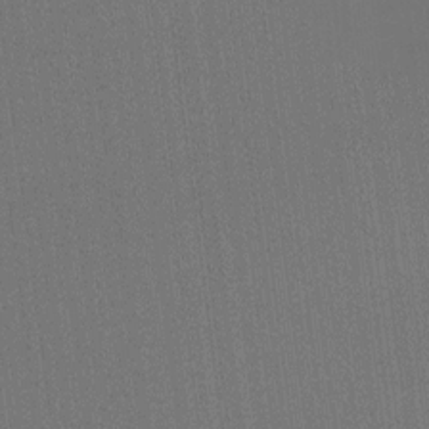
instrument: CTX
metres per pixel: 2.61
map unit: Htu
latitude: -13.3132
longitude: -46.0255
